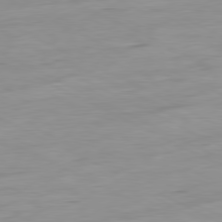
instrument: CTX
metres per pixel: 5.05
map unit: Ap
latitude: -81.2376
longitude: -95.5560
